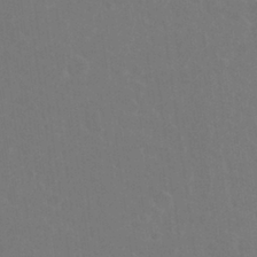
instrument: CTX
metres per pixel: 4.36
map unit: Nhu
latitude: 26.7813
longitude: -51.9717
